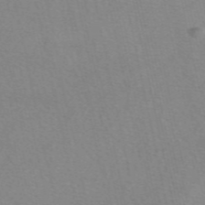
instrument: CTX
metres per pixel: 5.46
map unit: eAb
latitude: 50.1200
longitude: 104.2361
